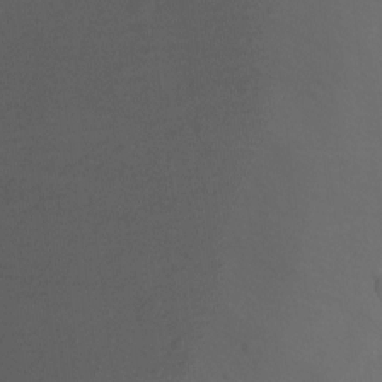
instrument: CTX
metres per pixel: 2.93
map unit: Ht
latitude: -10.5007
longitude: -34.0444
